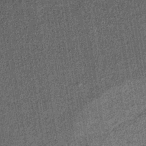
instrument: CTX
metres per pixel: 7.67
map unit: lHb
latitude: -37.9556
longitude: 64.4251
